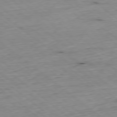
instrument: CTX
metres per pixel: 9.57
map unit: Hpe
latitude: -78.7274
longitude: 11.5588
